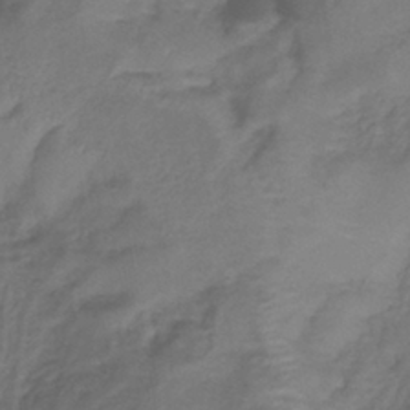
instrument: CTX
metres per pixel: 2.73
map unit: lHb
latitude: -39.8234
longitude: 74.8975
